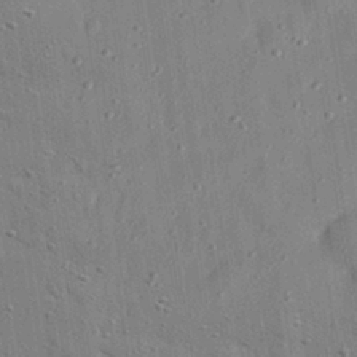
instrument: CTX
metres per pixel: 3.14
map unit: eHh
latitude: 28.8380
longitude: -74.7813
